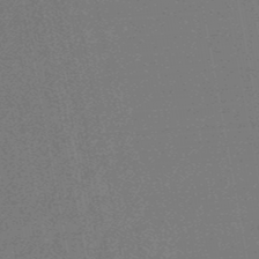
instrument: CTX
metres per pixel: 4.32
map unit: lHb
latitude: -48.9164
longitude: 82.8030
